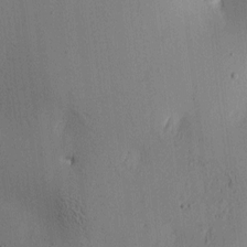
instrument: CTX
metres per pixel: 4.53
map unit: lAa
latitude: 6.5924
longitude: -114.1010
